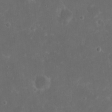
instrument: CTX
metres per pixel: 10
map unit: eHh
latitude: 19.6316
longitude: -64.8191
